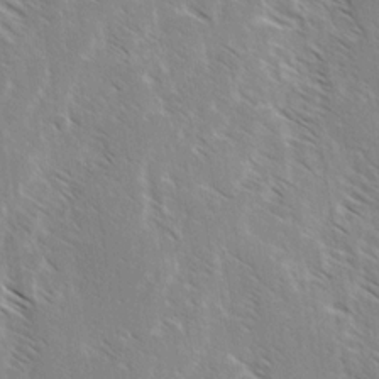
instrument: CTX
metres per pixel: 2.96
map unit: lAvf
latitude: -3.9178
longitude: -113.2726
